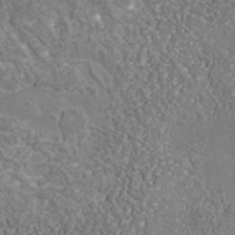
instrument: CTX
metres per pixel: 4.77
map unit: Nhu
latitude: -39.1242
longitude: -85.1025
